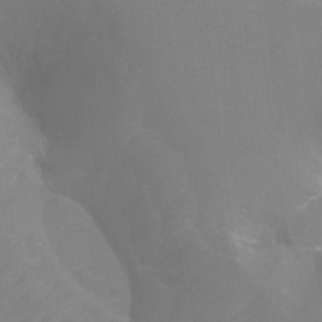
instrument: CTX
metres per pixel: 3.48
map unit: Ht
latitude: -3.0297
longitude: -25.9906
